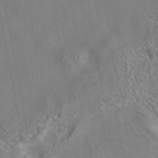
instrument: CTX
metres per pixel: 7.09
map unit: eAb
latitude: 42.0633
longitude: 105.1053
